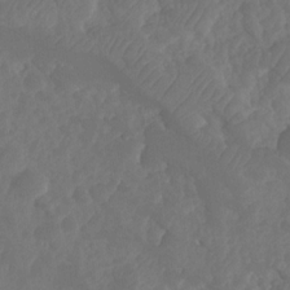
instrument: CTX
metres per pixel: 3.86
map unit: HNhu
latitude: -24.4440
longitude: 49.8612
